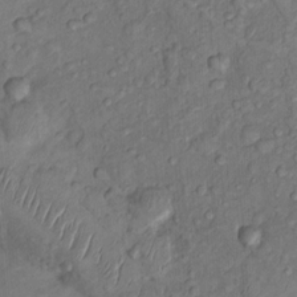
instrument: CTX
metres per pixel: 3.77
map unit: Nhu
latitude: 8.8947
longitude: -24.7435
